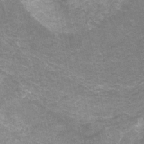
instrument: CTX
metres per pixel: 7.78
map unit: HNhu
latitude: -28.5763
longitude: 67.2565
